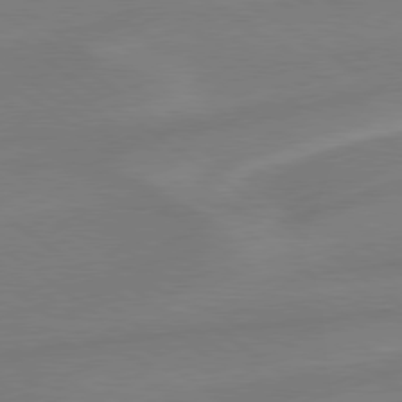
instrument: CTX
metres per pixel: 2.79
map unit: lApd
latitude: 78.9136
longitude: -142.1956
